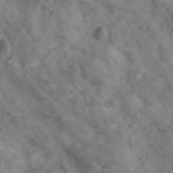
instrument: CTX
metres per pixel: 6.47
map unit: ANa
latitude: 41.4426
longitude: 15.5399
